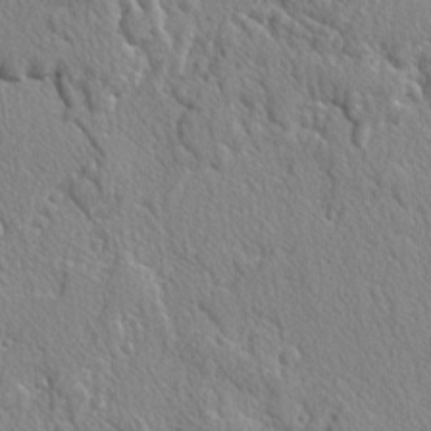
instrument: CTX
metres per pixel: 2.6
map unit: lAvf
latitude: -2.5384
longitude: -109.4426
